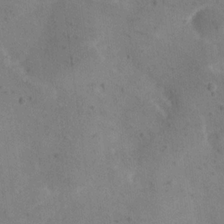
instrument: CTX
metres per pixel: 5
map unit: eHh
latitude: 20.3845
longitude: -64.5735
